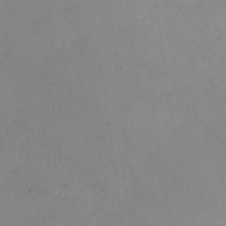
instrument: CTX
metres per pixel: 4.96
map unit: Nhu
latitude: -28.8975
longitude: -63.2159
